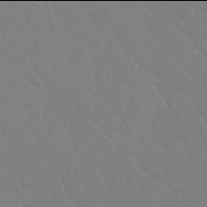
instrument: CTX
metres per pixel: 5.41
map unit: Hto
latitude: -6.0094
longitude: -35.2726
